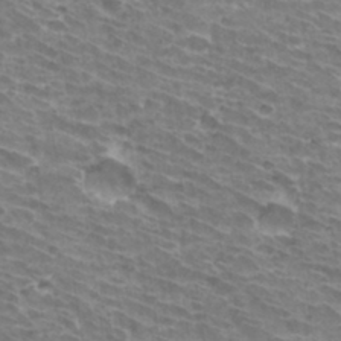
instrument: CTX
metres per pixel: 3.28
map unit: Hto
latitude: 33.0836
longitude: -42.1011
